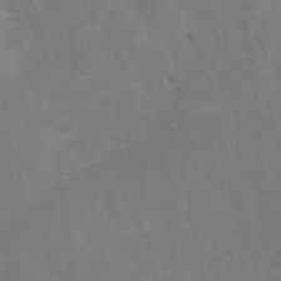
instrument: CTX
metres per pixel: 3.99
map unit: Ht
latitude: 2.8947
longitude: -27.3293
